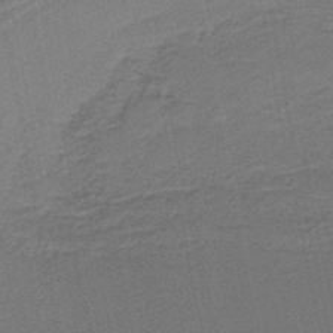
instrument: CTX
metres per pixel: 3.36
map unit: lHb
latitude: -39.1998
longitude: 54.5763
